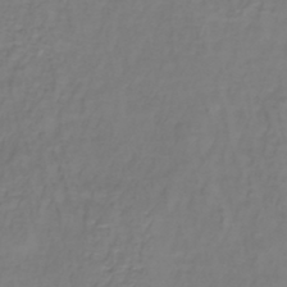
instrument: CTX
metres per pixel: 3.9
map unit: lHb
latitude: -38.1795
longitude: 61.9745
